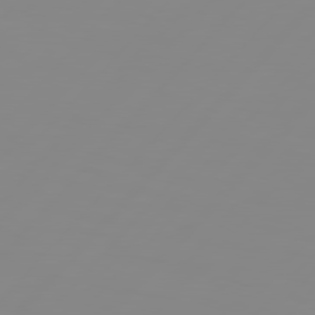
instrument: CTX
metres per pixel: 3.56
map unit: Hpe
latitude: 77.3292
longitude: -139.7261
